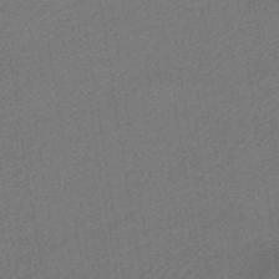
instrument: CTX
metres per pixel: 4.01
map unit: HNhu
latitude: -43.8422
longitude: 90.8408
